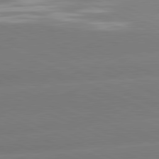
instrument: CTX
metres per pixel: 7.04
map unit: lApd
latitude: 81.3293
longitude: -155.2915
